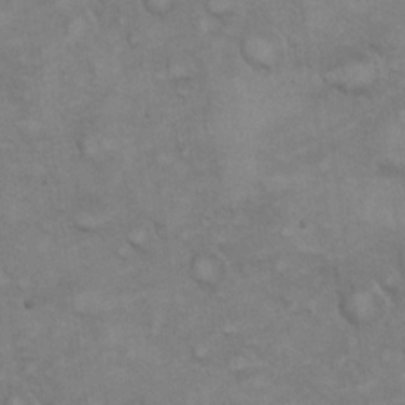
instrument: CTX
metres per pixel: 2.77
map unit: eHh
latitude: 22.1389
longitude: -59.3860
